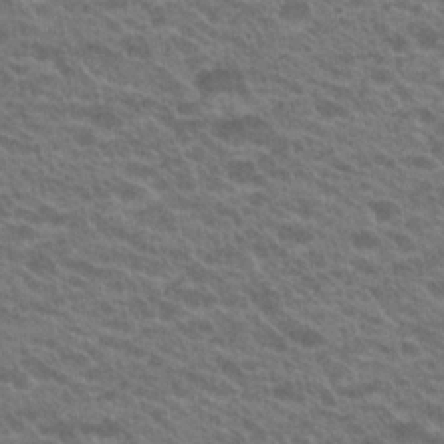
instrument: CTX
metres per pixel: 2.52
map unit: Hto
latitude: 22.4790
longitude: -37.6883
